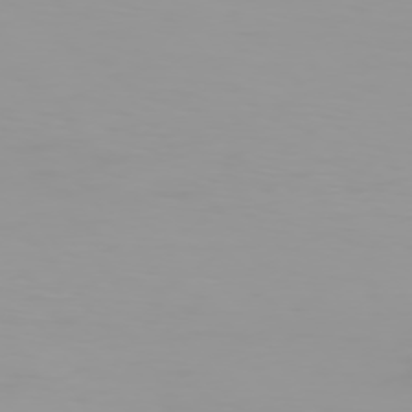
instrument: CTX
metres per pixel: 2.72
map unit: Hpe
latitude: 74.5357
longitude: -128.7057
